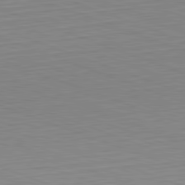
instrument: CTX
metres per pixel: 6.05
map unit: Hpe
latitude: -82.5196
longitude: 13.0487
